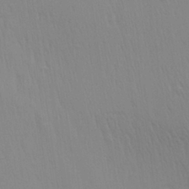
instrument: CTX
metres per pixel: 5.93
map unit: Aa
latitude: 28.2522
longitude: -139.3104
